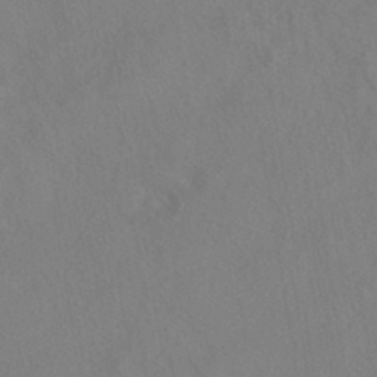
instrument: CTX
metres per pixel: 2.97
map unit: HNhu
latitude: -41.8044
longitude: 101.2187
